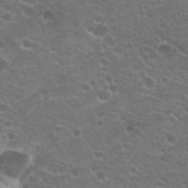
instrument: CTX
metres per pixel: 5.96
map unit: Hto
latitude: 20.8002
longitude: -34.6301
